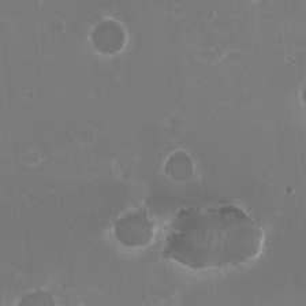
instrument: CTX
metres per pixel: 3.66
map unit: HNhu
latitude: -2.3873
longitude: -3.8016
